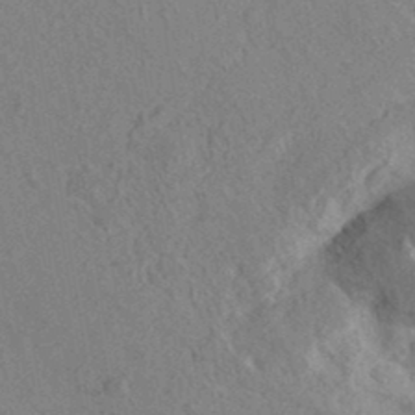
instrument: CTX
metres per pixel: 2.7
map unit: eAb
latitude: 35.9528
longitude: 110.9919
